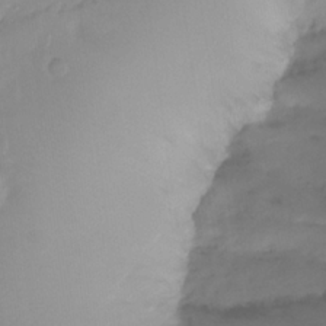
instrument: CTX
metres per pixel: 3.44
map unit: Hto
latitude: -8.0094
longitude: -47.5938
